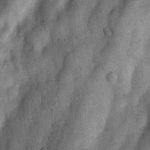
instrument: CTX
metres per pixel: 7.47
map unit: Nhu
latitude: 6.1200
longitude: -23.8583
